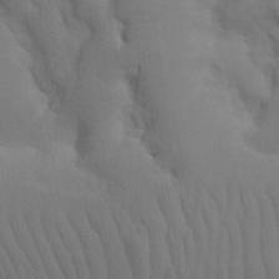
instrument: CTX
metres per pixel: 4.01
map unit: Nhu
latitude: 21.6883
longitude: -73.4049
